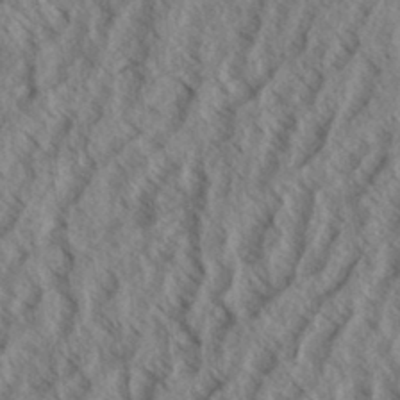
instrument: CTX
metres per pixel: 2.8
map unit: eHh
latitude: 33.8961
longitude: -139.9906
